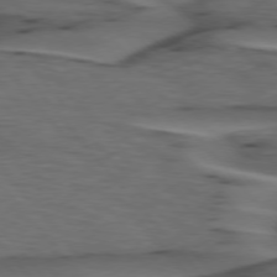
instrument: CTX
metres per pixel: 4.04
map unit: lApd
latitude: 75.8394
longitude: -71.4615
